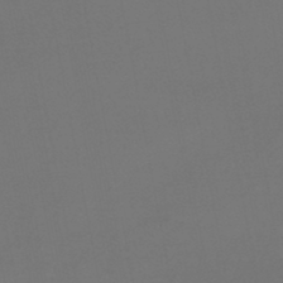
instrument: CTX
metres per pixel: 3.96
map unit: lHb
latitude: -43.5966
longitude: 63.6910
